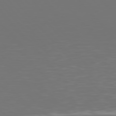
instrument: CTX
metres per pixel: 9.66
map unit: Hpe
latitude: 76.7246
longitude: -169.9906
